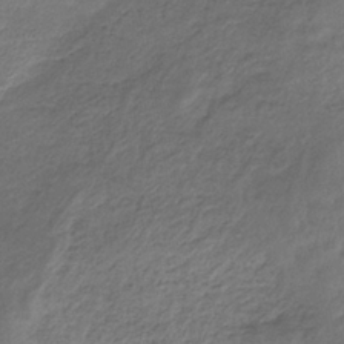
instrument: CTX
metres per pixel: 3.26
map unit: HNb
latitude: -33.5022
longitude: 63.1431
